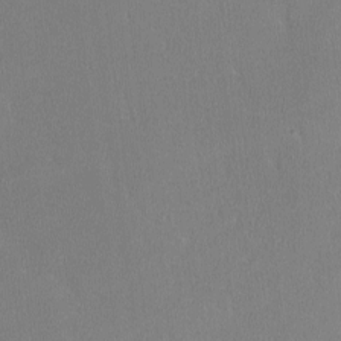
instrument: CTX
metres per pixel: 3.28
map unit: lHvf
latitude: -12.5196
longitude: -99.9528
